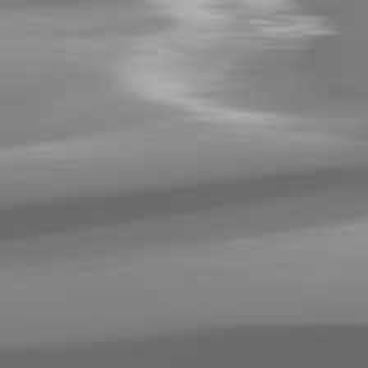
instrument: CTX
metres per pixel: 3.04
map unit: lApd
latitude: 82.1955
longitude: -149.4049
